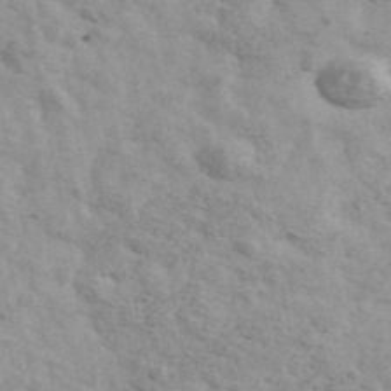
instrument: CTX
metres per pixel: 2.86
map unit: Ave
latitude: 41.7827
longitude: -108.5734
